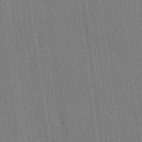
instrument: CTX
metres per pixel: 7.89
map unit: lHvf
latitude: 20.3656
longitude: 141.6533
